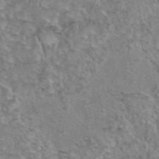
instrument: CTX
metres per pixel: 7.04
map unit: eAb
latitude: 44.2711
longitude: 105.1620
